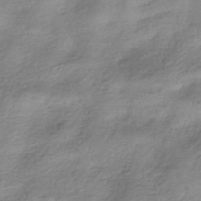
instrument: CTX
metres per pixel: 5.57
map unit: HNhu
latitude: -41.5588
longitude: 99.2754
